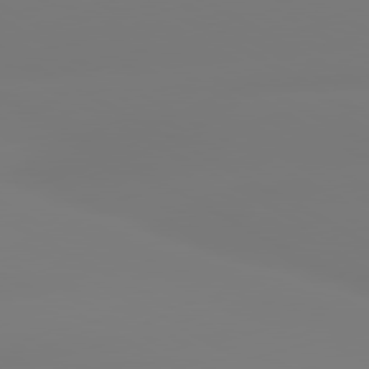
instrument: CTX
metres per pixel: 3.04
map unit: lApd
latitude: 80.4034
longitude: -156.1955
